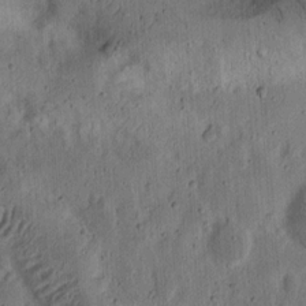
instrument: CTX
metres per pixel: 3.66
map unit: Ht
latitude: 14.1011
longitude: -74.3467
